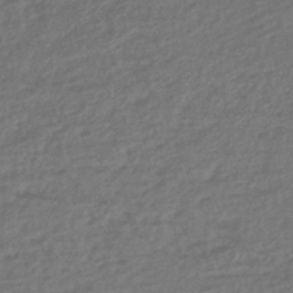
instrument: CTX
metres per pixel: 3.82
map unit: lHb
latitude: -42.6518
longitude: 69.6721
